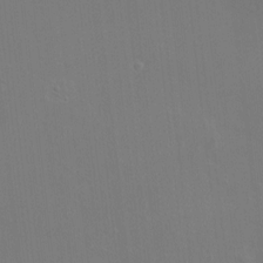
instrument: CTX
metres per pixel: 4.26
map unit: HNhu
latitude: 5.6694
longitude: 4.1983
